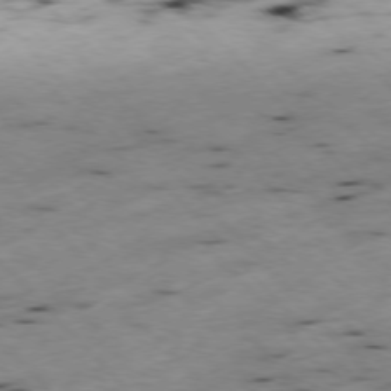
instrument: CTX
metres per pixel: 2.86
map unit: Ap
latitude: -77.1998
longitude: -60.7624
